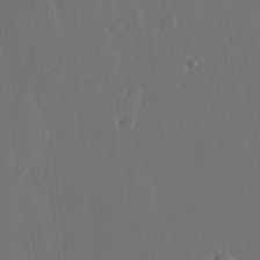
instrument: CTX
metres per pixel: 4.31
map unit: Hve
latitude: 22.5924
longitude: 146.7274
